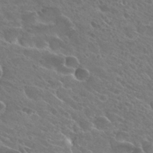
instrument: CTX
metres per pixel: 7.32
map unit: Hto
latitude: 27.1592
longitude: -39.5560
